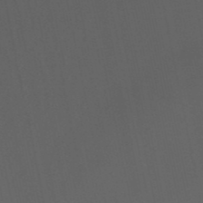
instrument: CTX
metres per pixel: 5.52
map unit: eHb
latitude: -50.9542
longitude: 71.3510
